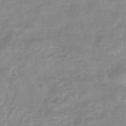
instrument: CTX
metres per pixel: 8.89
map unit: eHb
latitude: -44.6896
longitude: 81.4833
